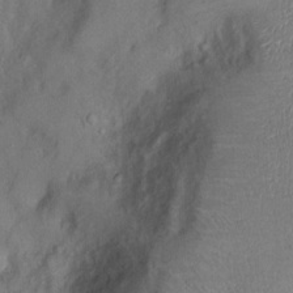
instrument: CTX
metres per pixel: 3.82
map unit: Ht
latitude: -2.2550
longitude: -15.1970
